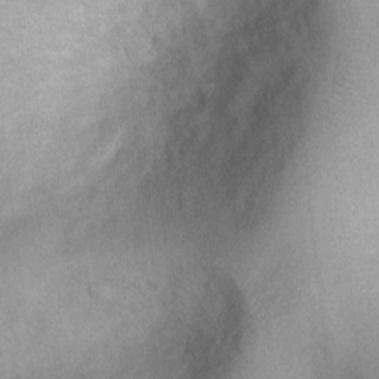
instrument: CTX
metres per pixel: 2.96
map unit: Nhu
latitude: 1.1592
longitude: -18.0444
